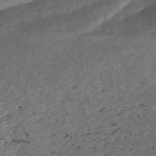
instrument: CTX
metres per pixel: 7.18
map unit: ANa
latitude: -42.7463
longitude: 108.4818
